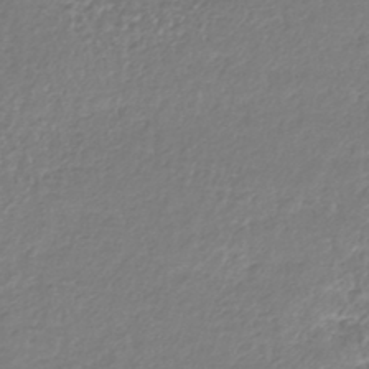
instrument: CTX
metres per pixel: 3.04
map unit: lHb
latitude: -40.9919
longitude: 71.7478
